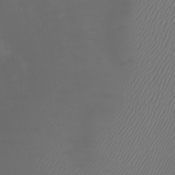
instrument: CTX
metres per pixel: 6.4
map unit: Htu
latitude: -6.5762
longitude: -73.0837
